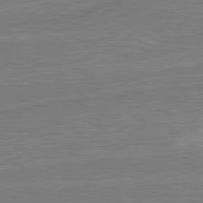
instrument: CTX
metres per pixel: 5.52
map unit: lApd
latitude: 80.7246
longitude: 168.2172
